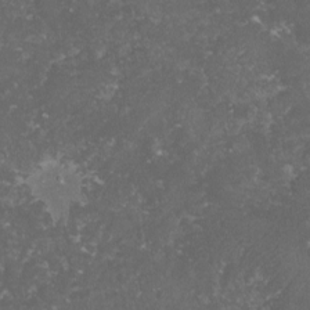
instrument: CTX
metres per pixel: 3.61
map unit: lHvf
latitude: -15.3132
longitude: -99.4048
